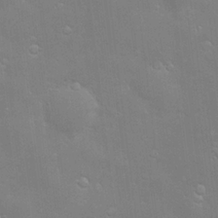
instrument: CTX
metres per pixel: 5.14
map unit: Hve
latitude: -10.8975
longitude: 174.4251
